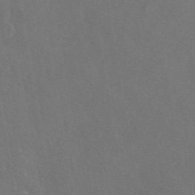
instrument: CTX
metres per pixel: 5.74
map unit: eAb
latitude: 46.8191
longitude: 109.1242
